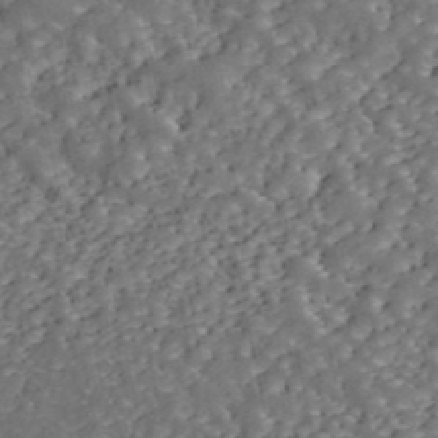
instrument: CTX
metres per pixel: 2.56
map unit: ANa
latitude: 44.8002
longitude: 46.4629
